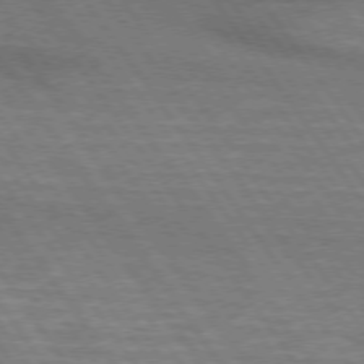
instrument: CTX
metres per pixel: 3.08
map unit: lApd
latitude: 74.0255
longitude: -63.9339
